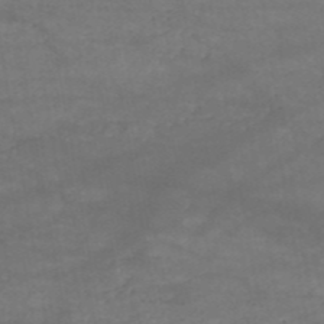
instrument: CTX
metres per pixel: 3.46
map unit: HNb
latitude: -51.4454
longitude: -39.8205
